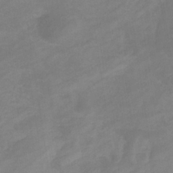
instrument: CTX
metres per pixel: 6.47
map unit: eHb
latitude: -33.3321
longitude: 72.6329
